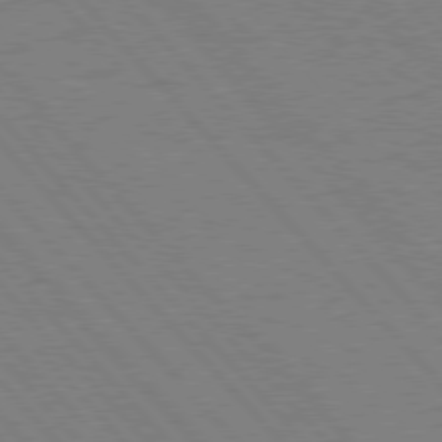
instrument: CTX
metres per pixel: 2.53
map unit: Hpe
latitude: 77.0458
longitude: -153.5938
